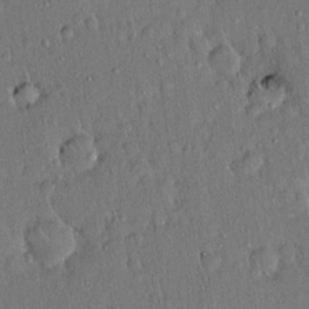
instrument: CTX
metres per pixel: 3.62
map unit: Hto
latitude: 15.3104
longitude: -57.7071
